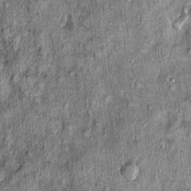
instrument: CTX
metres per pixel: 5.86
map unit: Nhu
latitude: -0.1228
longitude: -15.1781
